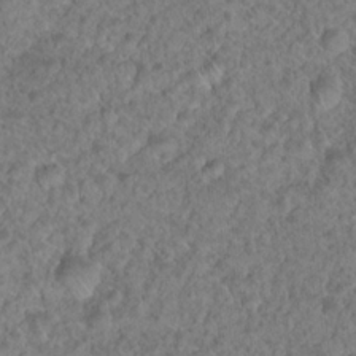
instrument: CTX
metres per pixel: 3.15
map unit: Hto
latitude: 18.6490
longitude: -40.3089
